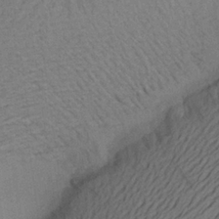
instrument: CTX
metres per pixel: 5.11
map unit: Aa
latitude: 22.1200
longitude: -144.8380
